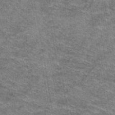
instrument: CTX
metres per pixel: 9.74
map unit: Hto
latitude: 39.2348
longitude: -42.5357
